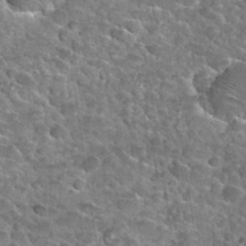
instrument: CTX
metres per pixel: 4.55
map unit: Nhu
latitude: 32.2333
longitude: -52.3278
